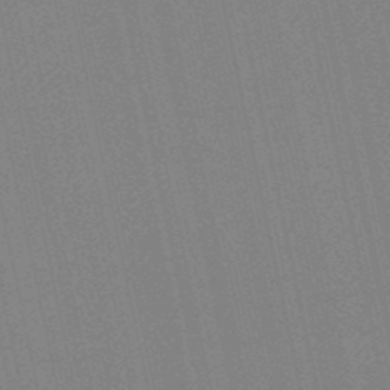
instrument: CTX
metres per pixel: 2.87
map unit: lHb
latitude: -49.5777
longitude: 69.3887
